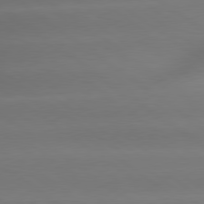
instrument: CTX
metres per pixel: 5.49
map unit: lApd
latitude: 79.4616
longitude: -133.9717
